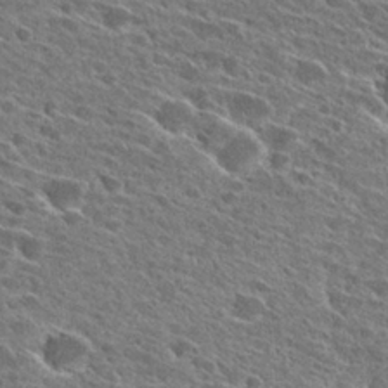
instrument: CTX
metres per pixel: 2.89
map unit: Hto
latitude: 27.2159
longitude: -42.8758
